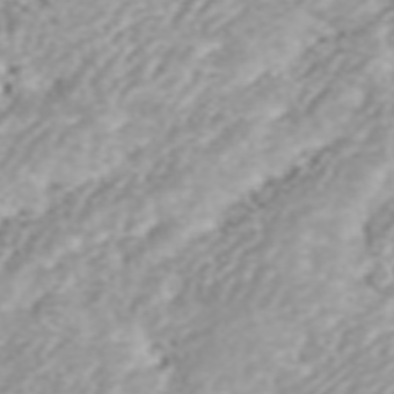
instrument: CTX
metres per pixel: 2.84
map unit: ANa
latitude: 42.3089
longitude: 34.5952
